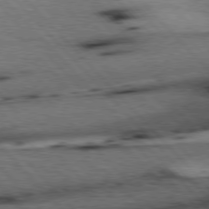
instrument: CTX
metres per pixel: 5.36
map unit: Hpe
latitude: 77.1025
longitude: -126.2901
